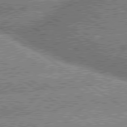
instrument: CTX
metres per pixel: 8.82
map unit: lApd
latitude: 80.0633
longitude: -151.0647
